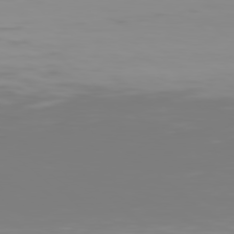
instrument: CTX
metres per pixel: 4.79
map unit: Hpe
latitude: 78.1578
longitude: -138.5357
